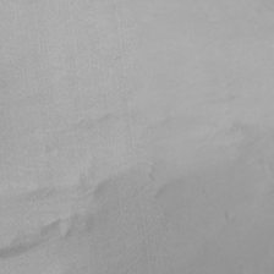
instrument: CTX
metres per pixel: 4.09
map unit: Aa
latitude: 21.6127
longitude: -146.8380
